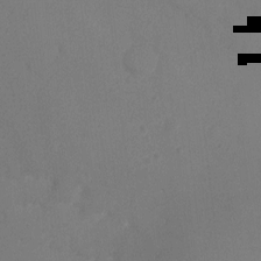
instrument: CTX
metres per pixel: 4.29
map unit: Ht
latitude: -10.2928
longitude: -34.9891
